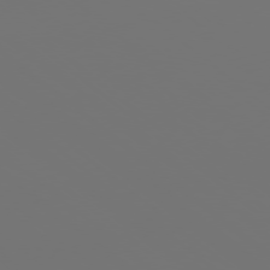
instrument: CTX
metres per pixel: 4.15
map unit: Ap
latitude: -78.4251
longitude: -96.1389
